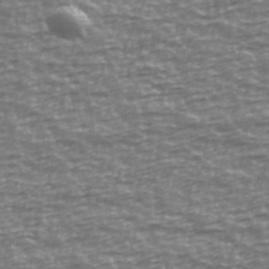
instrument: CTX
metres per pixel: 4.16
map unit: Ave
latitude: 40.3656
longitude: -114.1199
